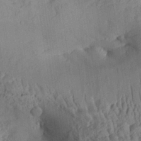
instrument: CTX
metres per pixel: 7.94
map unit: Aa
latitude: 30.0255
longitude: -132.7813
